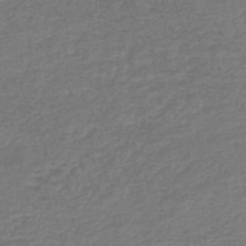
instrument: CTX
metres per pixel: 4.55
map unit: lHb
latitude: -45.7478
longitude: 60.5385
